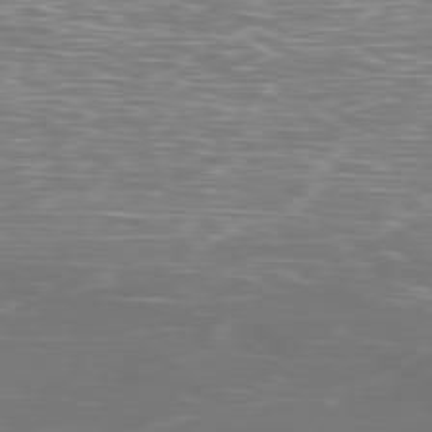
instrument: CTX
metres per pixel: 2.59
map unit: Ap
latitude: -79.9745
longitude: -71.9717
